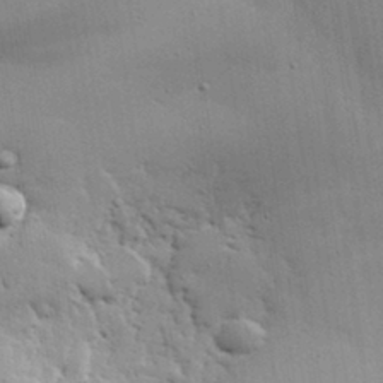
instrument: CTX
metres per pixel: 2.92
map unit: lHvf
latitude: 33.6883
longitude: -91.5371
